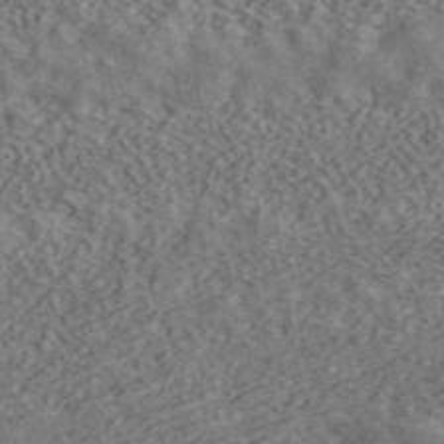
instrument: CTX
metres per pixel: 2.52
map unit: ANa
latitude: 44.7435
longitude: 45.7100
